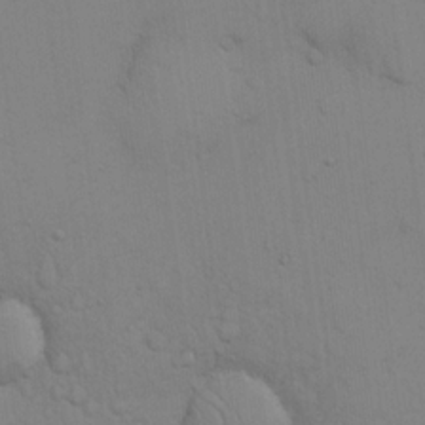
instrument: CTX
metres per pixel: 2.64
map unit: eHh
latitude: 17.4237
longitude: -62.7436
